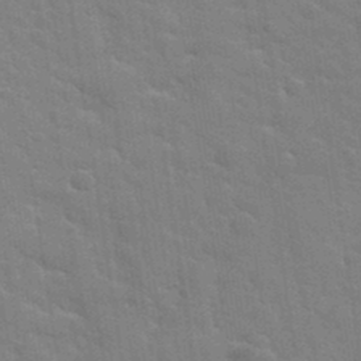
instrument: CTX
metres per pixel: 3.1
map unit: Hto
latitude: 34.9891
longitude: -51.8583
